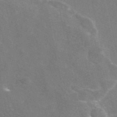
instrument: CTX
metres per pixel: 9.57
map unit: eAb
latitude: 46.9703
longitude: 115.6722
